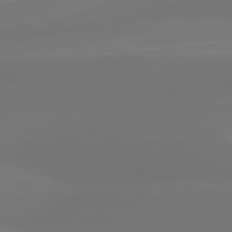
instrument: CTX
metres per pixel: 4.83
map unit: lApd
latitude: 81.2348
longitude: -165.9528
